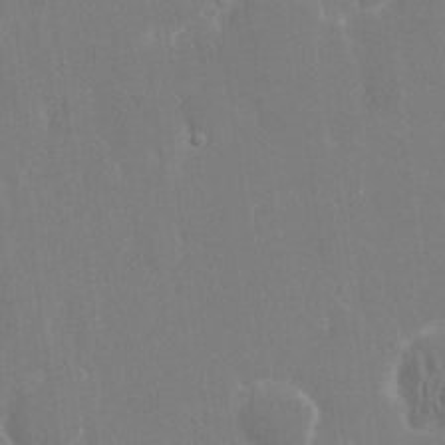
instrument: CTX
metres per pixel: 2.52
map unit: eHh
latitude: 14.5357
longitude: -71.9906
